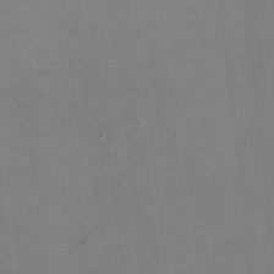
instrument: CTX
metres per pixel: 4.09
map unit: HNhu
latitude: -0.7464
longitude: -2.9324
